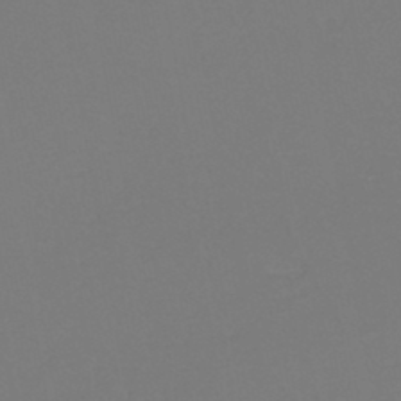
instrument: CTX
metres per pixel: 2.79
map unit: eHh
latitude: -44.5196
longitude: -29.1214
